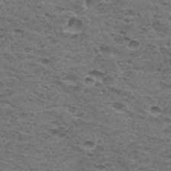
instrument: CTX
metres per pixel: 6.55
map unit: Hto
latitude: 32.8002
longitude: -48.2334
